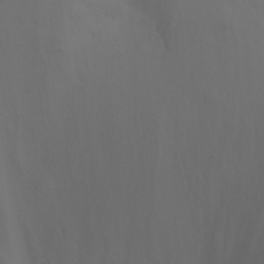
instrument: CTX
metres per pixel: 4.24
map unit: Nhu
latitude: -13.7478
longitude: -70.5168
